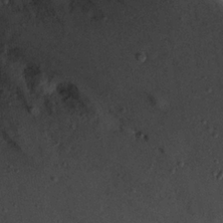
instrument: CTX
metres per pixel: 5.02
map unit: Nhu
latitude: 17.9717
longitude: -74.5168
